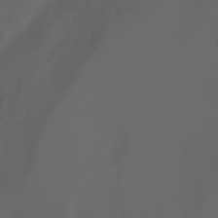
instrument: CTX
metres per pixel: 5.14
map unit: Htu
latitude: -7.2187
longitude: -71.7261
